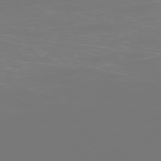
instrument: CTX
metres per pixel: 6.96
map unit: Ap
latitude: -77.5210
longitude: -61.7071
